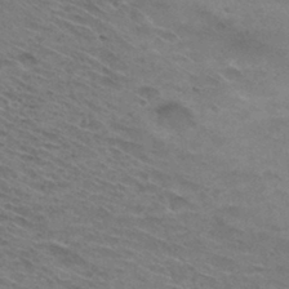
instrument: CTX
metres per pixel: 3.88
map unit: Hto
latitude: 31.0648
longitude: -47.4994
